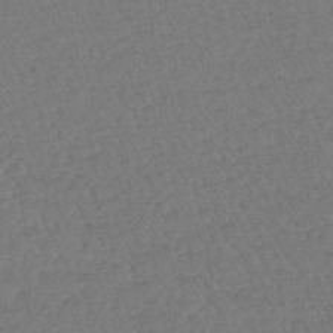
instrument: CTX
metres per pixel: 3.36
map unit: lHb
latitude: -43.9556
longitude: 73.9745
